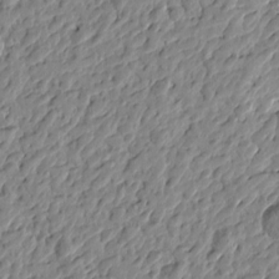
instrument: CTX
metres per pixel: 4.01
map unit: Htu
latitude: -1.2187
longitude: -178.4034
